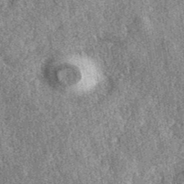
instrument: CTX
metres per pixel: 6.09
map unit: eAb
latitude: 39.1592
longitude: 108.6141
